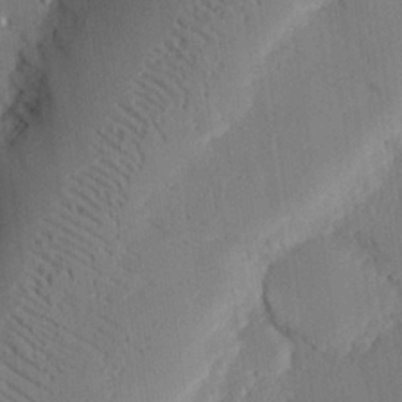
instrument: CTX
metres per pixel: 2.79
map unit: eHh
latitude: 27.0270
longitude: -80.2522
